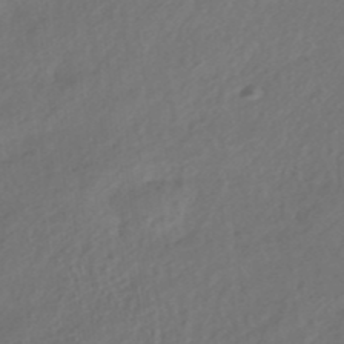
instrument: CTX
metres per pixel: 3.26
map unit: HNhu
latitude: -41.9367
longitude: 93.1242
